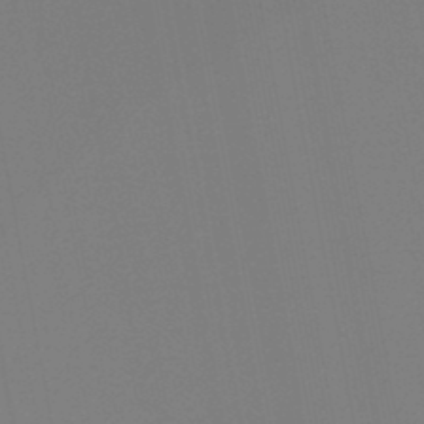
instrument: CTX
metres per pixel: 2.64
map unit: lHb
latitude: -46.9919
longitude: 74.9353
